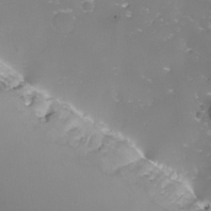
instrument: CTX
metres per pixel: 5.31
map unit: Nhu
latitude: -13.4643
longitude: -72.2145
